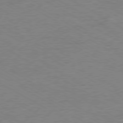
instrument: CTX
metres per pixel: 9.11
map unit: Ap
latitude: -80.2173
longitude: -86.7246
